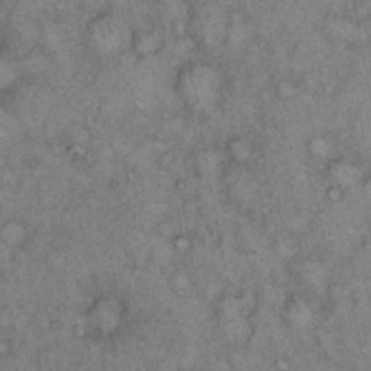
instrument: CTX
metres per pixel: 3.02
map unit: Hto
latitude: 12.2901
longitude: -58.5735
